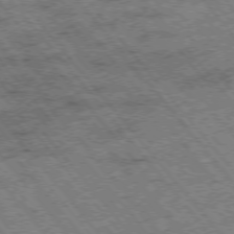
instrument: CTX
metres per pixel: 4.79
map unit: Hpe
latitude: -76.1795
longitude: -20.4601
